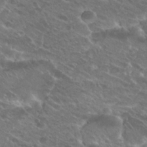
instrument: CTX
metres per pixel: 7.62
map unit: Hto
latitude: 25.6504
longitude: -40.1199
